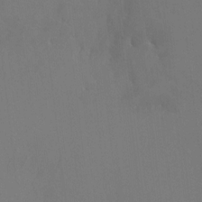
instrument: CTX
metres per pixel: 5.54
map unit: HNhu
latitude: 6.1578
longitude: 4.0661
